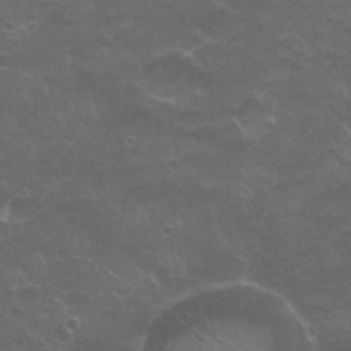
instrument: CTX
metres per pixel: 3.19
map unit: Nhu
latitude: 26.5168
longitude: -52.8947
